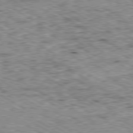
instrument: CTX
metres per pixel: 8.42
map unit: Ap
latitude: -80.4062
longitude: -51.3481
